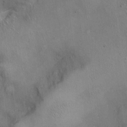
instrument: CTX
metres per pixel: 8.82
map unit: Ht
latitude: -3.2942
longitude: -15.0648
